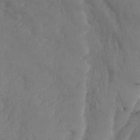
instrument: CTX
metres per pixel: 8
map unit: Nhe
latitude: -37.2942
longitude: 139.4266
